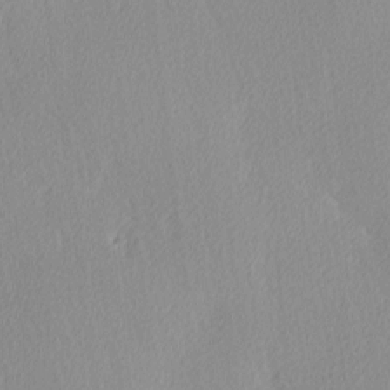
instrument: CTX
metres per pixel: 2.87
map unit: Ave
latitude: 3.7260
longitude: -113.3482
